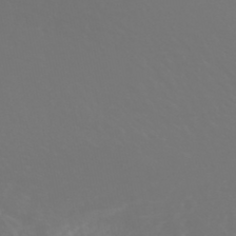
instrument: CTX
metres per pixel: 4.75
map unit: Nhe
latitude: -47.2565
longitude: -171.1592
